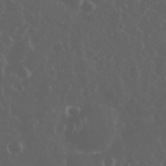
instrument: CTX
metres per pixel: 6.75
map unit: eHh
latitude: 34.5734
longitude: -59.7261
